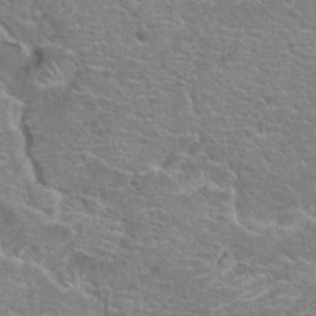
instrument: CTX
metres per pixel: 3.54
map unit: Hto
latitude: 18.2900
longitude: -41.5371
